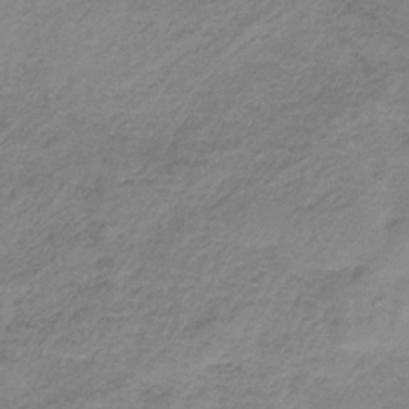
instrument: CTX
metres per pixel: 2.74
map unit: HNb
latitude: -33.3888
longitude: 60.2928
